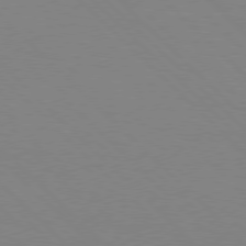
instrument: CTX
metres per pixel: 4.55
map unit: Hpe
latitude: 77.1970
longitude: -161.0269
